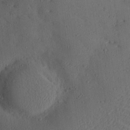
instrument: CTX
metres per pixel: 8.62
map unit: eHh
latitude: 26.0633
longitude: -80.1011
